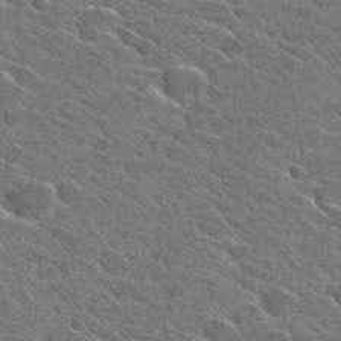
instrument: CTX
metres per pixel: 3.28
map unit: Hto
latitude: 27.7639
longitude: -42.6868
